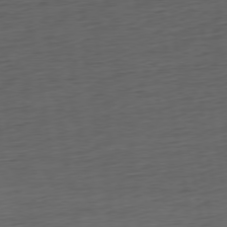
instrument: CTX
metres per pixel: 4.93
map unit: Ap
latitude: -77.0109
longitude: -73.8206
